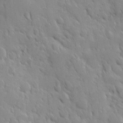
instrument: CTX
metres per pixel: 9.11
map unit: Ave
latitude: 9.9150
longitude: -103.7449
